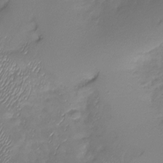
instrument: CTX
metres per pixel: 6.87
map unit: Nhu
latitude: -27.8044
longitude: -59.7261
